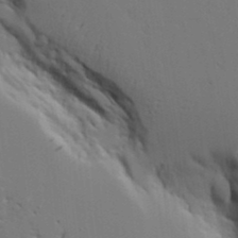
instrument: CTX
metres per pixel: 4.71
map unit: Aa
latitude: 19.7071
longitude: -126.1578
